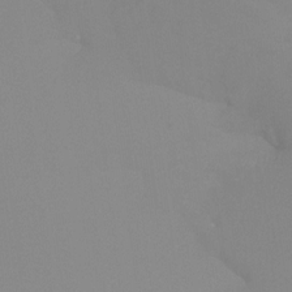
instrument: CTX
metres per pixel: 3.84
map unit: Htu
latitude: -12.9920
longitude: -48.4601
